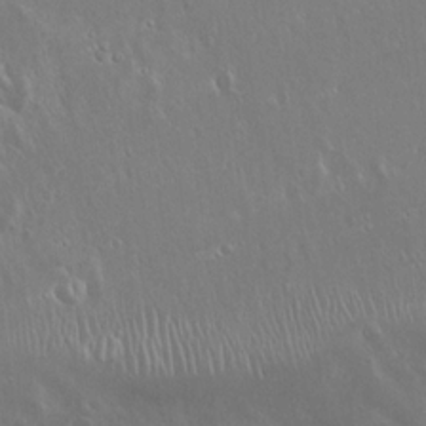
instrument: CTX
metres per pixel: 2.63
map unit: Hto
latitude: 18.8947
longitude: -56.9324
